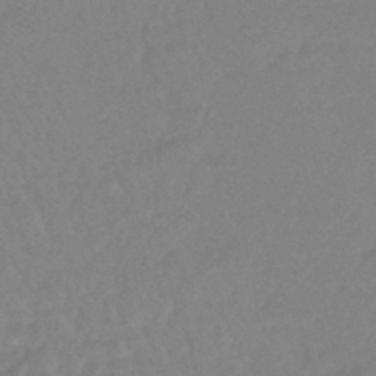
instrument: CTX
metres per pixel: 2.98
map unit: eHb
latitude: -45.9178
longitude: 84.0283
